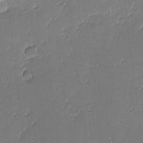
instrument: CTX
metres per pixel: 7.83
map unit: eHh
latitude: -3.5210
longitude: -82.5545
